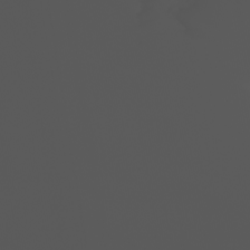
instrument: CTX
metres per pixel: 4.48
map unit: Nhu
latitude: -6.6140
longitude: -93.7260
